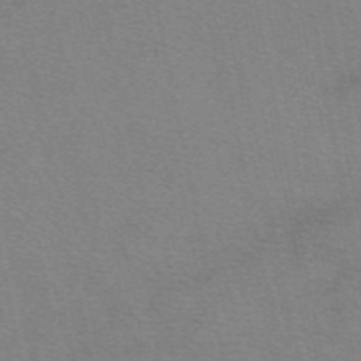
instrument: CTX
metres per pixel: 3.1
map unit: eAb
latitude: 50.4034
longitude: 105.9178
